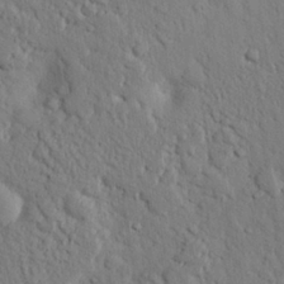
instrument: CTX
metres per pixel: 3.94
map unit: eHh
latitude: 25.2537
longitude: -77.5371
